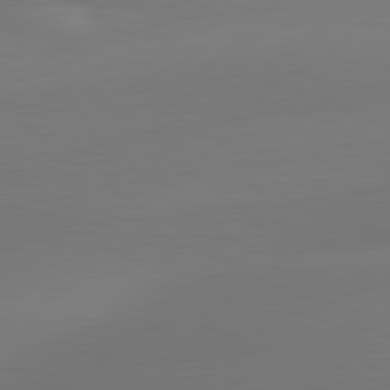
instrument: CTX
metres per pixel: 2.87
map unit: lApd
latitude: 81.4615
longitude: -162.1578
